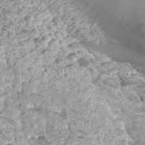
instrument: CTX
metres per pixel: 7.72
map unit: Htu
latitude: 3.8394
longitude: -21.2348
